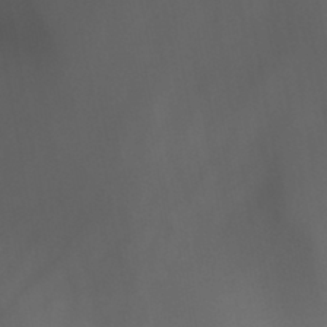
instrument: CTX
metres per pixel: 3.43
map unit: HNb
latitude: -44.2928
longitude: -43.7072
